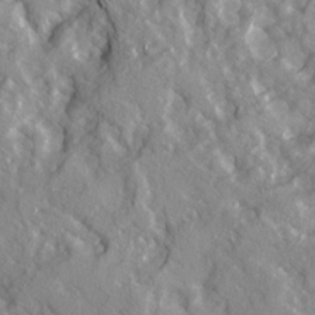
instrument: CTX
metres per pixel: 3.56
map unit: Ave
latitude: 14.7058
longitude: -132.1578
